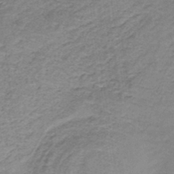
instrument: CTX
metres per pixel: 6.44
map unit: lHb
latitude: -36.9541
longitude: 61.0109
